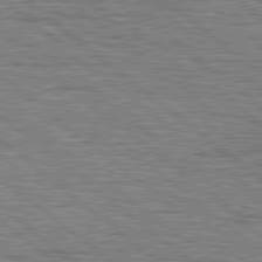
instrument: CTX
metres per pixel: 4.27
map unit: Hpe
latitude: 78.6680
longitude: -120.3468
